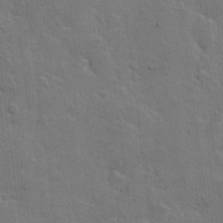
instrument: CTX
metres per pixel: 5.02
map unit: Hto
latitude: 5.1781
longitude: -61.7638
